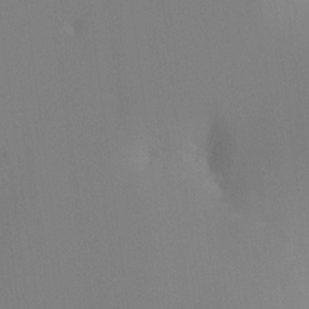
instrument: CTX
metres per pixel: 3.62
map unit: Ht
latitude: -16.3873
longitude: -50.1388
